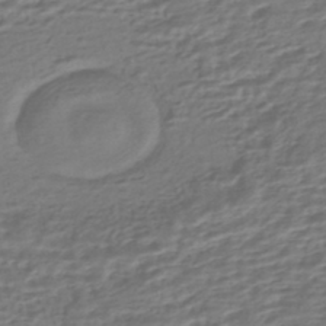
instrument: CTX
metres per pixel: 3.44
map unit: HNhu
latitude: -43.4643
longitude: 104.8597
